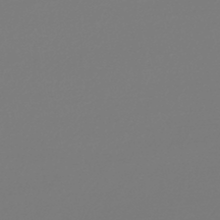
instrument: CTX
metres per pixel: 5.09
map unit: lHb
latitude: -46.1794
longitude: 75.8045
